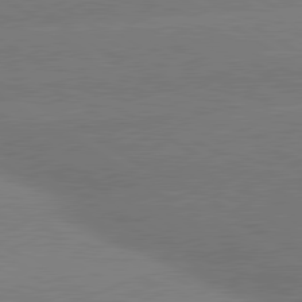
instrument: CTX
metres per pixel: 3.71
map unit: lApd
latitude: 80.5168
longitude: -149.0081
